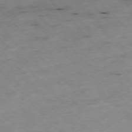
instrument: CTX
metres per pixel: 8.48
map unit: Ap
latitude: -76.9164
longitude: -60.4601
